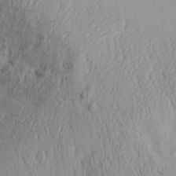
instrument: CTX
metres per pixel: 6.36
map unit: Aa
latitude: 28.8380
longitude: -133.5371
